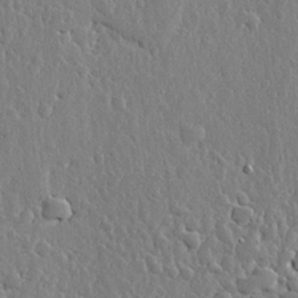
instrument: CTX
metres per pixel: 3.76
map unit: lHvf
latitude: 18.6490
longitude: -115.8772
